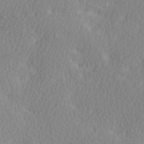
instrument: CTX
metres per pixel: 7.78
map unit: Ave
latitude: -0.2362
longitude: -114.4601
